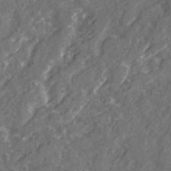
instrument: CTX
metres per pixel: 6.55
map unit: Ave
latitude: 21.8584
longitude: -132.3845
